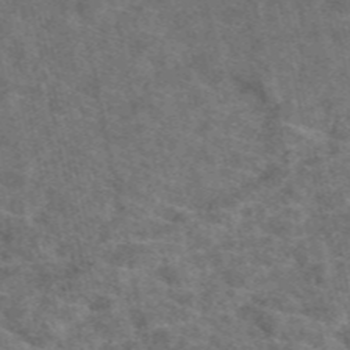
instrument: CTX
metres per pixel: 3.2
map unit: eAb
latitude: 49.5938
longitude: 112.5196
